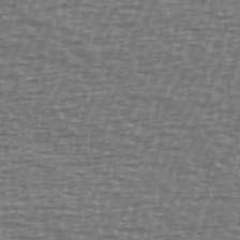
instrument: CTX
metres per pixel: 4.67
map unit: Ave
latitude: 38.6112
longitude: -113.5182
